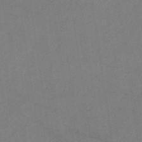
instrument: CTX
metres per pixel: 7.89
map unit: HNb
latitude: -33.3321
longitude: 54.5196
